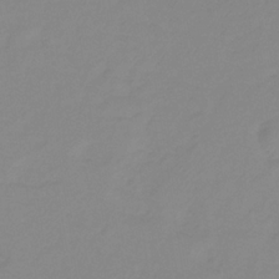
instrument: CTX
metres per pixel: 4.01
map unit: lHb
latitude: -31.9745
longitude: 66.7463
